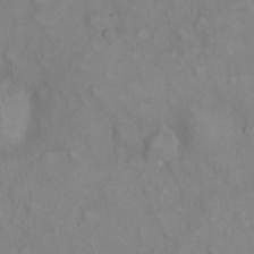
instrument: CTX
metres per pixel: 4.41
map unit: eHh
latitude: 22.5357
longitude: -62.0633
